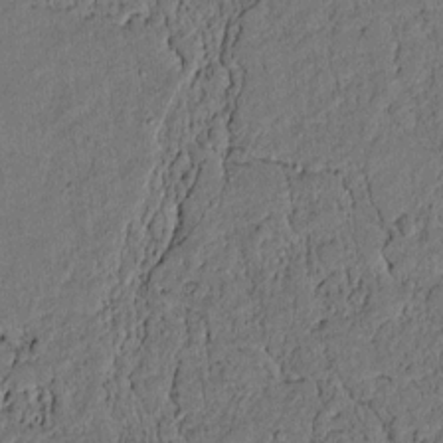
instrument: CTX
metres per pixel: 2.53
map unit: lAvf
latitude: 4.5735
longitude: 168.9919
